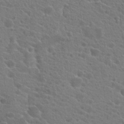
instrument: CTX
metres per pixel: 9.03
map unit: Hto
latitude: 21.9717
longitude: -39.6505
